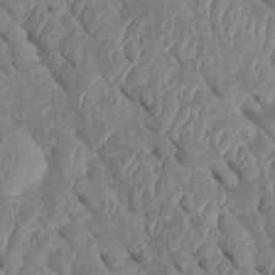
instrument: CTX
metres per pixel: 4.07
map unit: Htu
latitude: 1.3859
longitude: 147.4832
